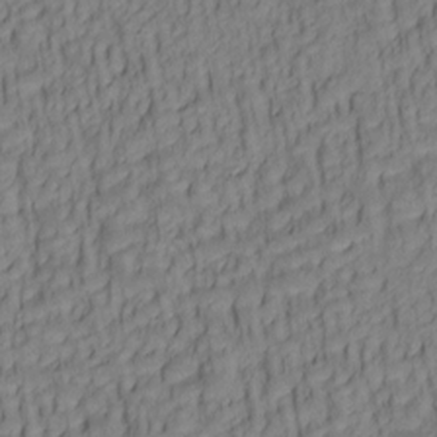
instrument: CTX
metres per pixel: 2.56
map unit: lAa
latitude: 5.7639
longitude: -115.1592
